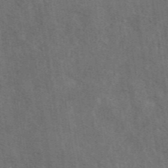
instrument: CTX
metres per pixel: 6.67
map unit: ANa
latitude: 42.8947
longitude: 13.8422
